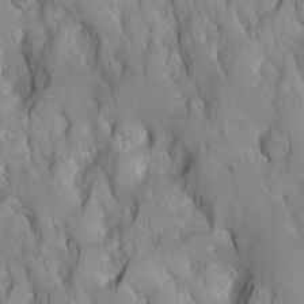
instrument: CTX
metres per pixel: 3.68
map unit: Ave
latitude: -10.9353
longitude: -118.5357
